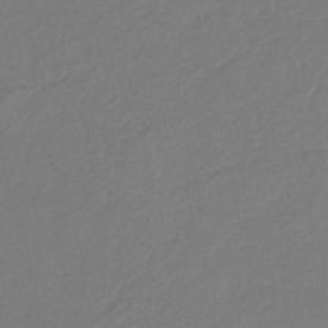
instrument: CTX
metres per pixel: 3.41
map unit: eHb
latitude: -29.8611
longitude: 67.5777
